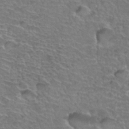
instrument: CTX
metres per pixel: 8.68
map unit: Hto
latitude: 35.3292
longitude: -44.7057
